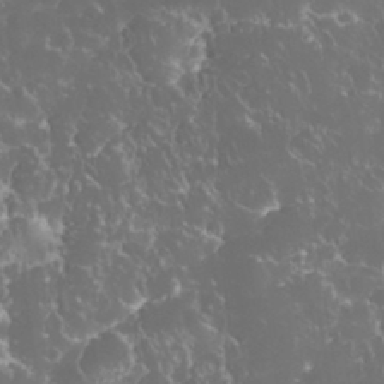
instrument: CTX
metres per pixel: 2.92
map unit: eHh
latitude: 33.1970
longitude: -63.4427
